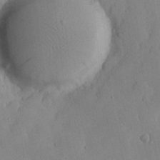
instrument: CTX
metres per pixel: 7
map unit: lHvf
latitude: 18.7246
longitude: -112.4601
